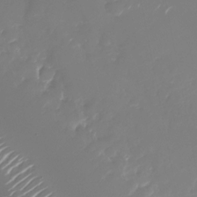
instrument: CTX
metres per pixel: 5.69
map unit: Nhu
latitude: -26.6518
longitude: -73.2348
